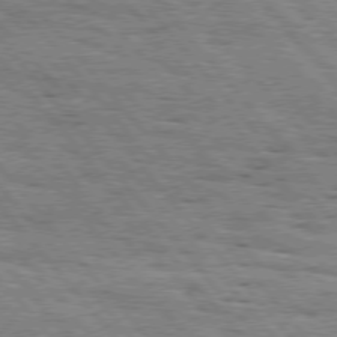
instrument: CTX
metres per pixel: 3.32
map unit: Hpe
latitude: 75.7450
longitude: -153.5938
